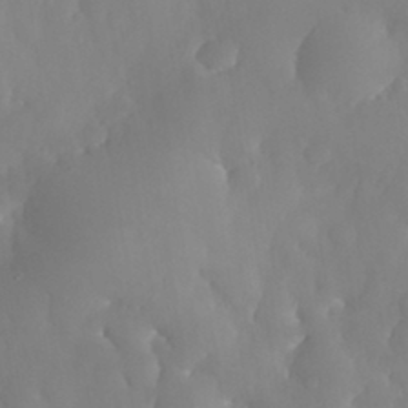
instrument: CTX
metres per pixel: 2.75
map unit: eHh
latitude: 31.4427
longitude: -58.7624
